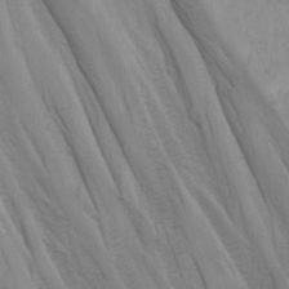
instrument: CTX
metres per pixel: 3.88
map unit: Nhu
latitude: -3.8422
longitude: -74.5735
